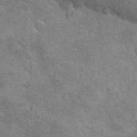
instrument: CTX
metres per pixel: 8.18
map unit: eHh
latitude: -8.5196
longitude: -68.9324
